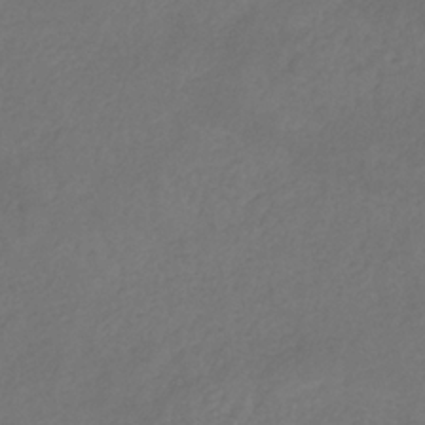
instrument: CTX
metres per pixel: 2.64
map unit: HNb
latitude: -30.9730
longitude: 62.8030
